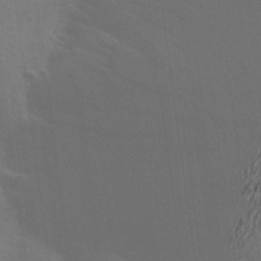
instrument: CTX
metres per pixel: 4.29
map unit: Aa
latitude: 26.4223
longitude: -145.6316
